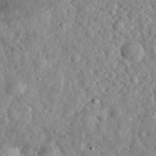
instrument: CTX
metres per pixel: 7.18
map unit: eHh
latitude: 34.8380
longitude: -78.6680
